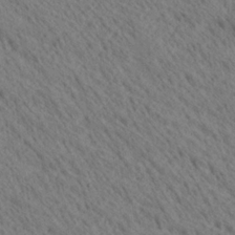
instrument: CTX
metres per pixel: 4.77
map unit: Ave
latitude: 20.7058
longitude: -139.6883
